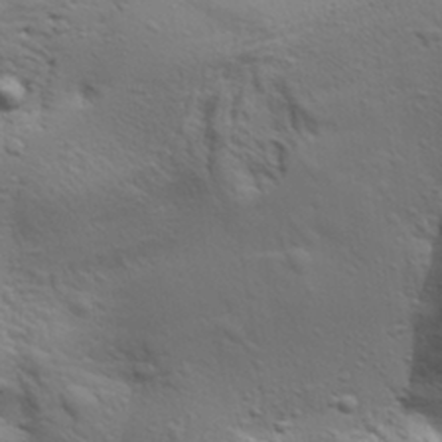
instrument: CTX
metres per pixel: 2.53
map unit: Aa
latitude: 30.7625
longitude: -134.7435
